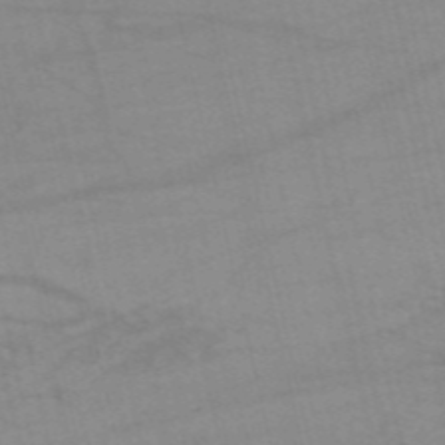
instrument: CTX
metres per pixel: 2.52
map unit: HNb
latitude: -54.3873
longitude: -44.6679
